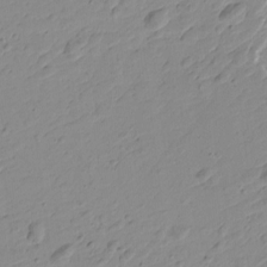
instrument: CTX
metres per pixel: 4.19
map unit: Htu
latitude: -0.0283
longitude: -175.4426
